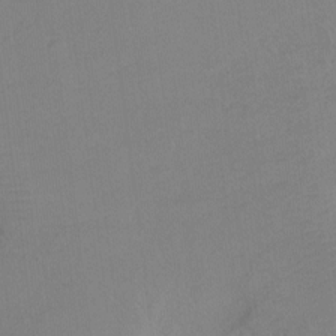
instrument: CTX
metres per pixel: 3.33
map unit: Ht
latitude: -10.7652
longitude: -27.5182
